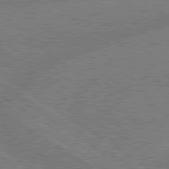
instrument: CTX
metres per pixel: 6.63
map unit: lApd
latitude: 79.4049
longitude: -145.8772
